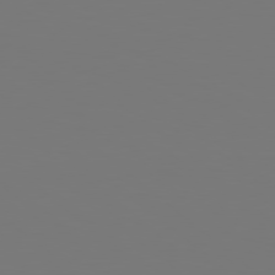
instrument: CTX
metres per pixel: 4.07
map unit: Hpe
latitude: 78.6302
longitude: -163.2915
